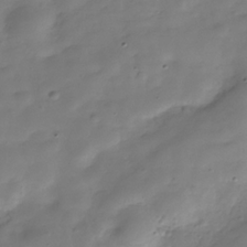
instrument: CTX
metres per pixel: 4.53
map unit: Hve
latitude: -30.4818
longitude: 91.9745
